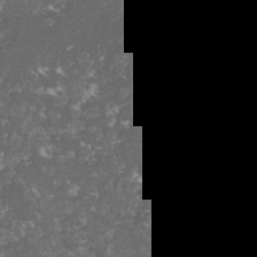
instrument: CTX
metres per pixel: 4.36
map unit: lHvf
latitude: -15.5777
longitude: -99.2348
